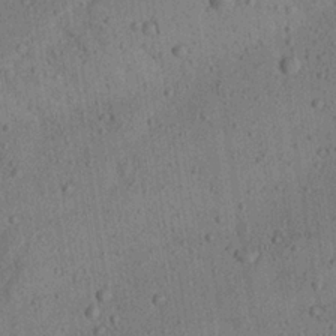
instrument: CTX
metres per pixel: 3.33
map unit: Aa
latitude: 23.3859
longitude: -143.2726
